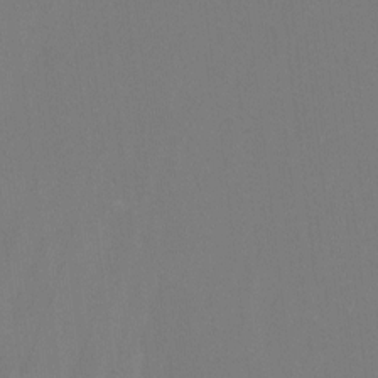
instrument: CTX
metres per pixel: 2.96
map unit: Htu
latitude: -12.7274
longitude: -48.9703
